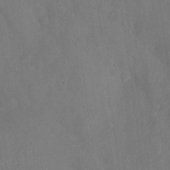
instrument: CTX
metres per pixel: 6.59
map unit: Nhu
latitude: 27.9339
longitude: -65.4615
